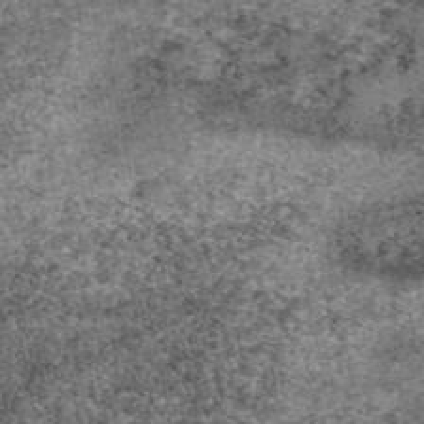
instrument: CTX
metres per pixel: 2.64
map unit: eAb
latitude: 48.4223
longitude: 105.0675
